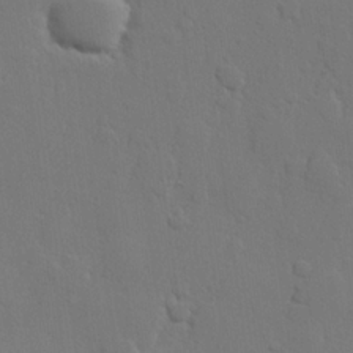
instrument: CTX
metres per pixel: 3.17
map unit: Hve
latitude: 22.9136
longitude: 145.5021
